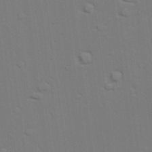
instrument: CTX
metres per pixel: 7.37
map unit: lAvf
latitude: 27.4049
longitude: -108.8380
